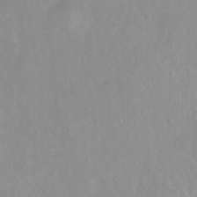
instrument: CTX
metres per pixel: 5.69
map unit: Hto
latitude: -14.4062
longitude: -43.1214
